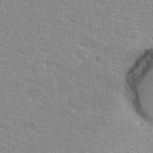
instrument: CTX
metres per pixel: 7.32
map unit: Hto
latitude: 24.0255
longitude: -44.8002
